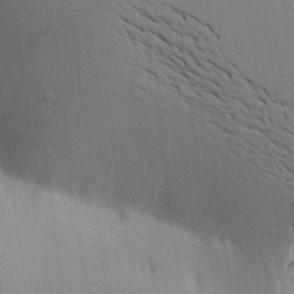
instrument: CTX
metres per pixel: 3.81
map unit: Aa
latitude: 17.4993
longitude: -149.1025
